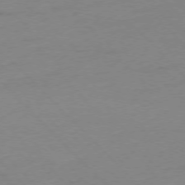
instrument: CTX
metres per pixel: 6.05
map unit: Ap
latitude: -76.5952
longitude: -79.9528
